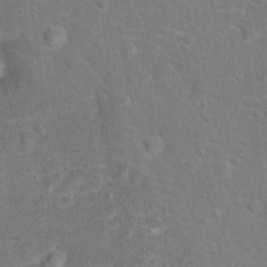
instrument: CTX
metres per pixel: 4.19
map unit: Hto
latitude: 17.1592
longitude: -42.3089
